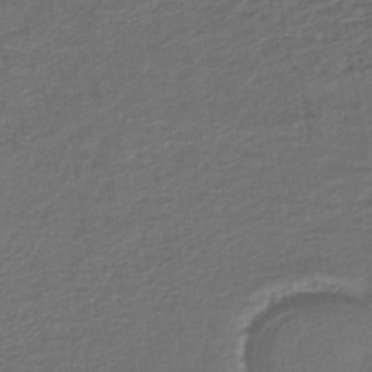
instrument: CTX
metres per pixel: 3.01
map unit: lHb
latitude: -43.3509
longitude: 71.2754
